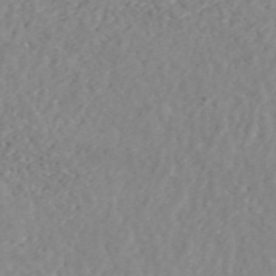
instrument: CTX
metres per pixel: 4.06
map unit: ANa
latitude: 45.4993
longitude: 28.3495
